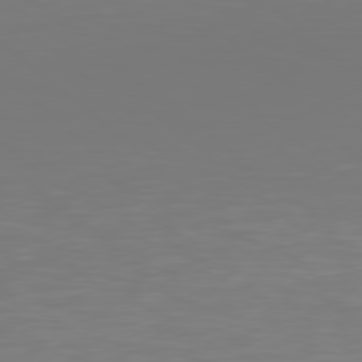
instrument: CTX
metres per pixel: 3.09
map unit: Hpe
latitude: 78.4034
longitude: -135.2915
